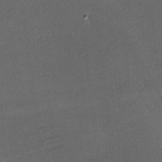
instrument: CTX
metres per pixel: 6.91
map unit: lHvf
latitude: -11.3321
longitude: -101.3293
